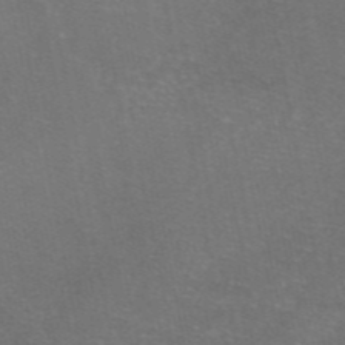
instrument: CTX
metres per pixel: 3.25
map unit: eAb
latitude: 46.8191
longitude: 105.9556
